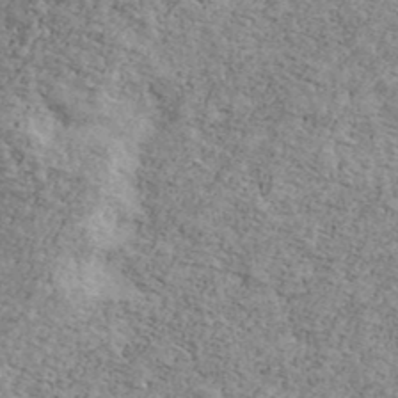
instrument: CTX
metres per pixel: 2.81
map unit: Ave
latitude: 41.3292
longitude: -108.7624
